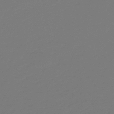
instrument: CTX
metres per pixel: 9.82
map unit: eHb
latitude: -47.0675
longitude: 88.5762
